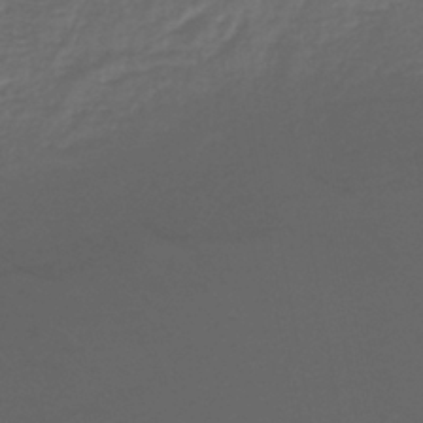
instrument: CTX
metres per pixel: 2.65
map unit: lHb
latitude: -39.5021
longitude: 71.9367
